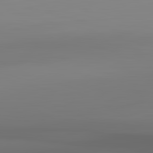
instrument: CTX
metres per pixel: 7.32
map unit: lApd
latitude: 83.0836
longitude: -134.3845
